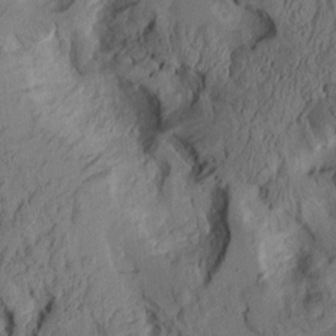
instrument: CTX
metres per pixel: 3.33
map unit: Aa
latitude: 8.8002
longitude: -127.3104
